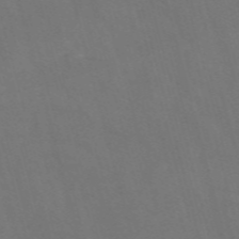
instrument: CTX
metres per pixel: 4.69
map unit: Nve
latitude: -58.3873
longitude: 65.4455
